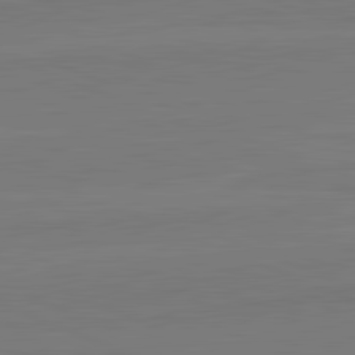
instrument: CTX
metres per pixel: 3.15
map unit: lApd
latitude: 82.2333
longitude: 165.8612
